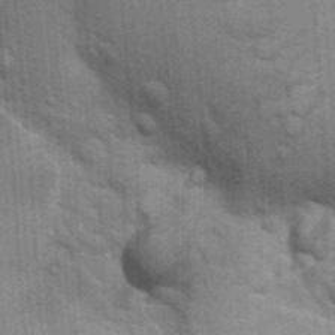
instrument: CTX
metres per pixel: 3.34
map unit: Nhu
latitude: 15.7072
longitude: -30.1200
